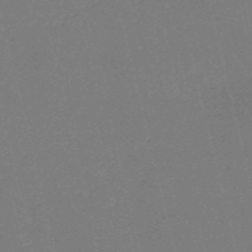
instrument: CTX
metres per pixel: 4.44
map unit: HNb
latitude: -54.9542
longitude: -39.4237
